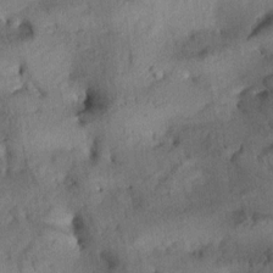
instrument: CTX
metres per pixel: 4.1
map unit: Aa
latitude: 10.5546
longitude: -143.2159
